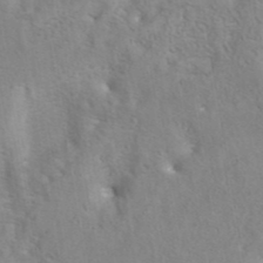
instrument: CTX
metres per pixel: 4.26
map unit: eAb
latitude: 41.3481
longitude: 106.2740
